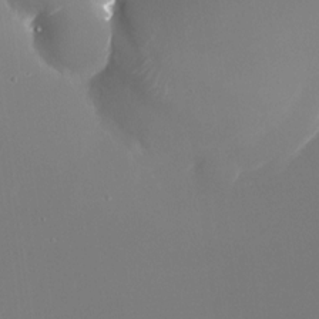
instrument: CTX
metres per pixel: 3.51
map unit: Nhu
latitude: -24.9731
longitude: -72.4034
